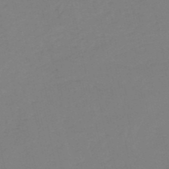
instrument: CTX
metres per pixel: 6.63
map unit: HNb
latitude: -52.9541
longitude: -51.9717
